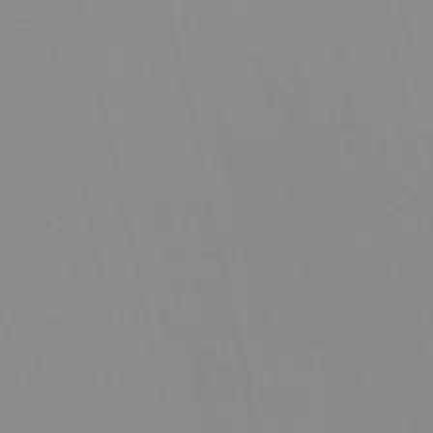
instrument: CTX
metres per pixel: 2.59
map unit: Nve
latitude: -57.3509
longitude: 60.4629
